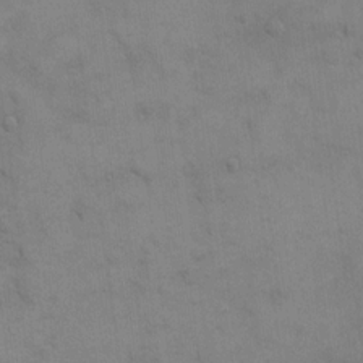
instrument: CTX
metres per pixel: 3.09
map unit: eHh
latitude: 17.8394
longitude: -66.4223
